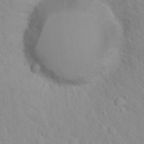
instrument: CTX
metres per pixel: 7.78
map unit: Hto
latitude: 16.4790
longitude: -36.2712
